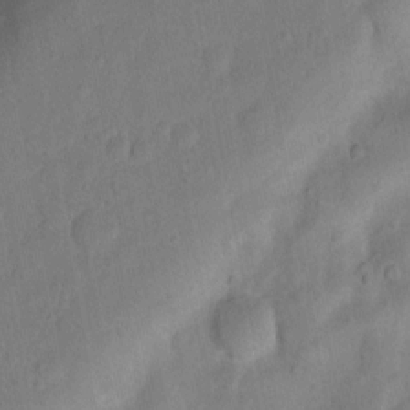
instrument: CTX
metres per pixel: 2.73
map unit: Nhu
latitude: 5.1781
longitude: -24.5167
